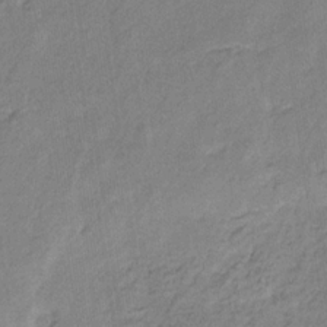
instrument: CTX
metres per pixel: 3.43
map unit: eHb
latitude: -30.1039
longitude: 64.3307
